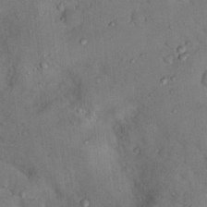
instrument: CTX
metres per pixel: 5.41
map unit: Nhu
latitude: 13.3104
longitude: -27.4049
